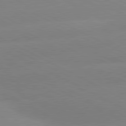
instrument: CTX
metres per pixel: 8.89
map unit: lApd
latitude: 80.6868
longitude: -154.3467
